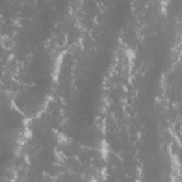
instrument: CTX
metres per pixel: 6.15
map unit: Nhu
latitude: 26.9703
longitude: -60.6679
